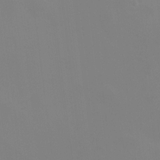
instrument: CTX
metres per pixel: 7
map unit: HNhu
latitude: 10.9703
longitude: 11.4643
